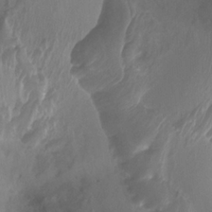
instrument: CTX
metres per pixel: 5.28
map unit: Ht
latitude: -3.8422
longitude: -18.6301
